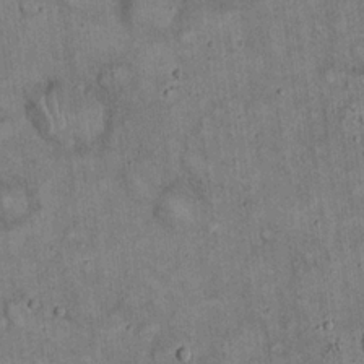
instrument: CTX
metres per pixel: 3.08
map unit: eHh
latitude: 19.5182
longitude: -60.6868
